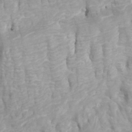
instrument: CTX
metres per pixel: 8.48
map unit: Htu
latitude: -10.0283
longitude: -74.7624
